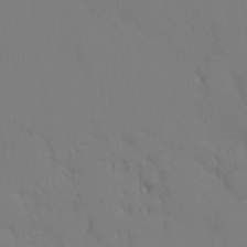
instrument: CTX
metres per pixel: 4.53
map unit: Ht
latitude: -10.3306
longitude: -34.8002
